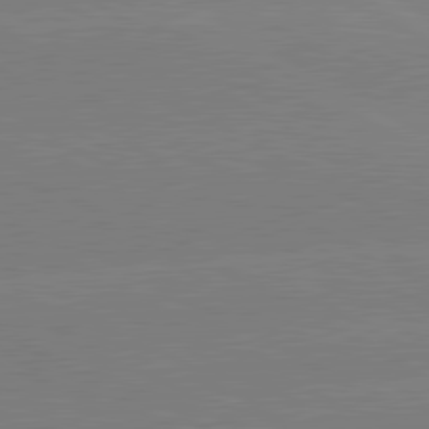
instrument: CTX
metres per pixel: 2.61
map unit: lApd
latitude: 80.7624
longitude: -152.3656
